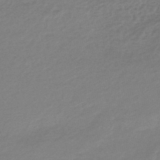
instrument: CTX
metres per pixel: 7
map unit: lHb
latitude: -44.8408
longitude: 69.1242
